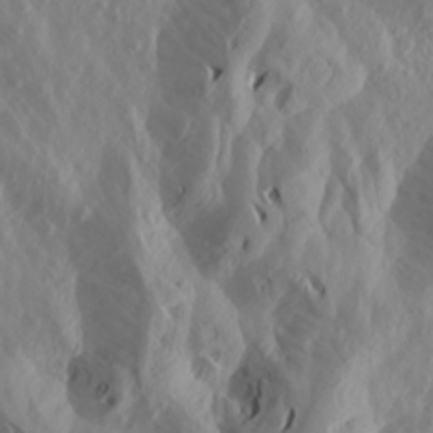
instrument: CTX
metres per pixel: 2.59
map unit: Aa
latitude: 20.0822
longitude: -146.4790
